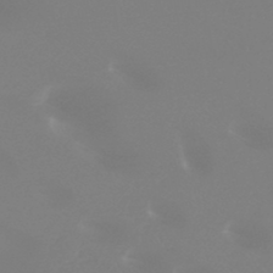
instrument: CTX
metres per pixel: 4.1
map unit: lHb
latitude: -44.4629
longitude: 54.1417
